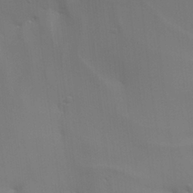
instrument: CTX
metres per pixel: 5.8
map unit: Aa
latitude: 26.3845
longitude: -131.3671
